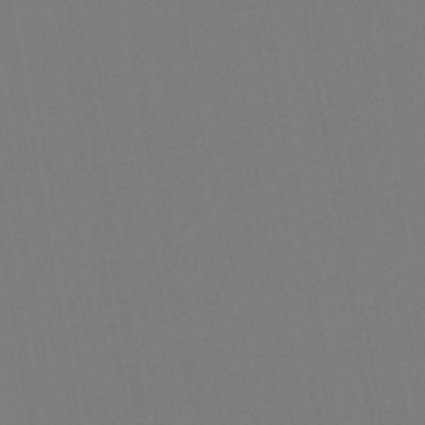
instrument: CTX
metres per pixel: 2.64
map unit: lHb
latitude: -46.8408
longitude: 73.0297
